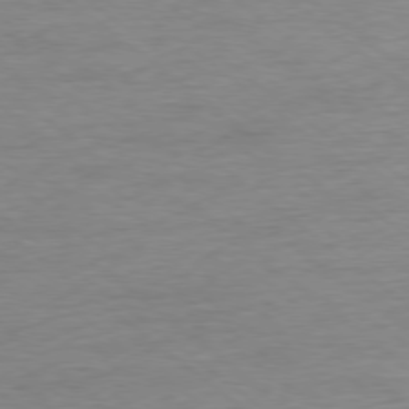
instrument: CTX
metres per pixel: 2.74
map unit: Ap
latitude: -78.2928
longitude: -92.3656
